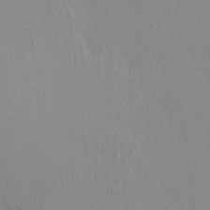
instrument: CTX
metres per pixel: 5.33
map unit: HNhu
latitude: 7.2726
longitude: 12.6708
